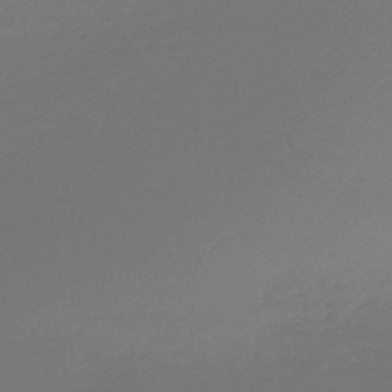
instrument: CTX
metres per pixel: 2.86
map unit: lHb
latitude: -46.9730
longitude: 57.6155
